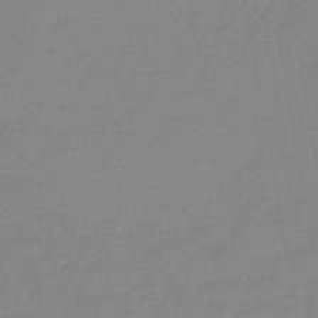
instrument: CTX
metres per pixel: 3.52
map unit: HNb
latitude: -49.8612
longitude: -39.1214
